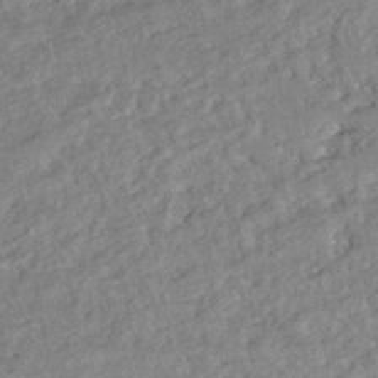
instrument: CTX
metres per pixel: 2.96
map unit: HNhu
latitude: -44.8030
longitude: 100.1605
